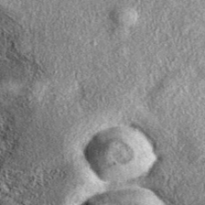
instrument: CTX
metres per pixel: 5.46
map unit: eAb
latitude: 38.1767
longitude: 108.2739
